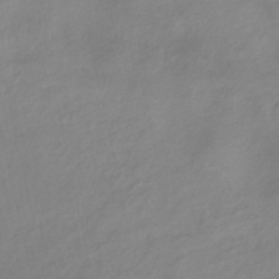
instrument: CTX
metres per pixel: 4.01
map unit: lHb
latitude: -37.5777
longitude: 71.8989
